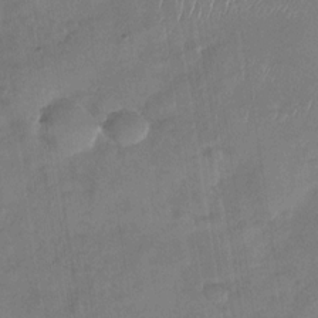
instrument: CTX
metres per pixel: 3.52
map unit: Nhu
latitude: -29.7100
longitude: -62.2901
